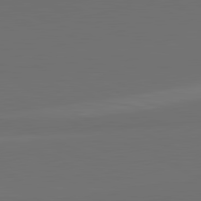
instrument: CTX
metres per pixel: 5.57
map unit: lApd
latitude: 81.6694
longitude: 152.8408
